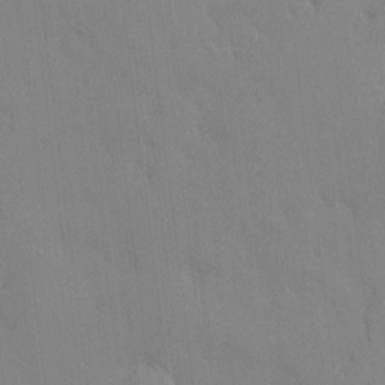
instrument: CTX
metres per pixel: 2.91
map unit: HNhu
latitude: 6.6113
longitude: -2.8947
